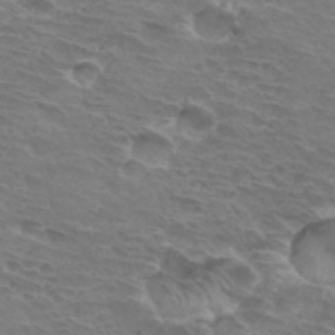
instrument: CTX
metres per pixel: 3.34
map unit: Hto
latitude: 32.7435
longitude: -43.8017
